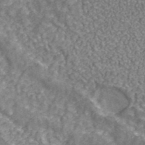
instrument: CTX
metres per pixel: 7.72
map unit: ANa
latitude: 43.0459
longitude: 26.7463
